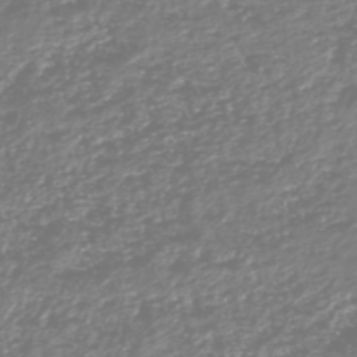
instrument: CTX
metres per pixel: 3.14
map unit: HNhu
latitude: -47.0486
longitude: 28.9542
